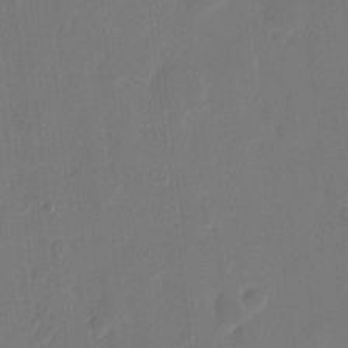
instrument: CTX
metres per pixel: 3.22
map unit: eHh
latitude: 9.5560
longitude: -68.0822
